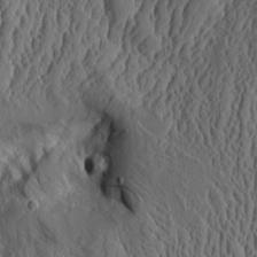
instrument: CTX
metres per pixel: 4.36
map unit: Aa
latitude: 9.6505
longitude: -129.6505
